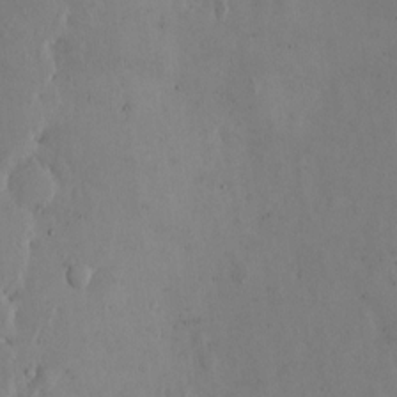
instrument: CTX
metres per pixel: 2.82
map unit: Hto
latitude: 8.8758
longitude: -57.5938
